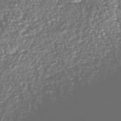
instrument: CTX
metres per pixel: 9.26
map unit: Nhu
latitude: -40.1417
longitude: -82.9324
